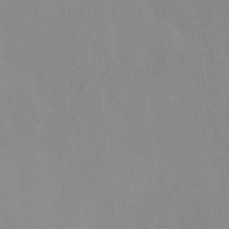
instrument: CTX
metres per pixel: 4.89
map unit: Ht
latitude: 2.6490
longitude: -23.1592
